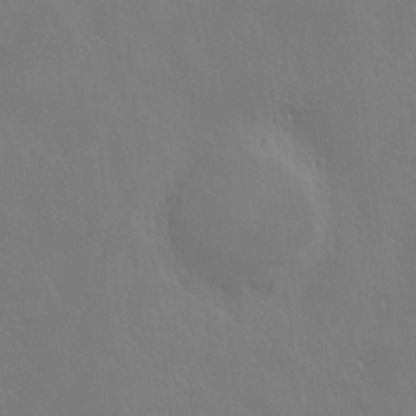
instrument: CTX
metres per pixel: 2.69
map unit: Nve
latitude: -9.9745
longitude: 173.6533
